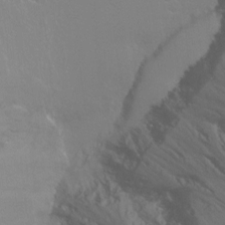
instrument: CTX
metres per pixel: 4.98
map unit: Ht
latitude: -9.5777
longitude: -38.3845
